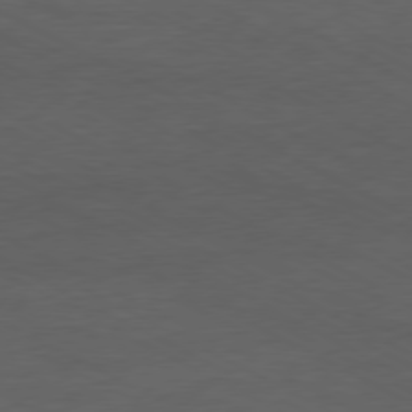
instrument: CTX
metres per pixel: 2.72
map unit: Ap
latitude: -77.1998
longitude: -75.3860
